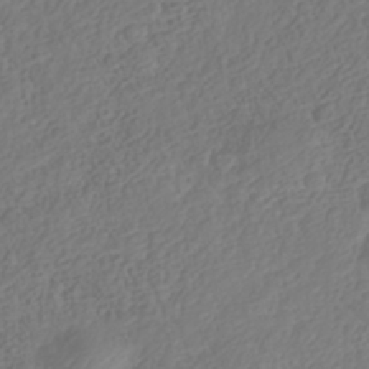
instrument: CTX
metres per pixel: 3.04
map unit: Nhe
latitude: -41.2565
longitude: -110.5924
